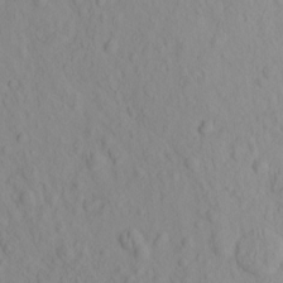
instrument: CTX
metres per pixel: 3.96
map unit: eHh
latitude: -1.6722
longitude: 18.9920
